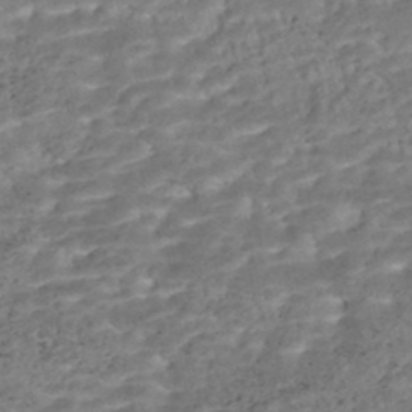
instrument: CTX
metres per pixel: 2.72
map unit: Nhe
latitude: -47.6533
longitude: -173.1214
